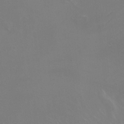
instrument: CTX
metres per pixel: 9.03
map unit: Ht
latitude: -12.8786
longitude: -44.3278
